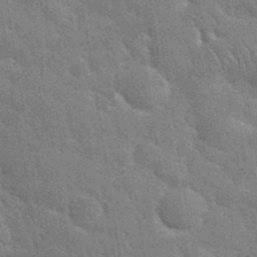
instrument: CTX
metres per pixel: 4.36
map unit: eHh
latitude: 35.8016
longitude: -65.6694
